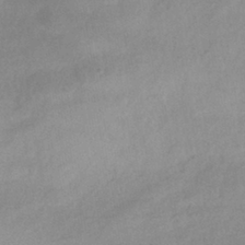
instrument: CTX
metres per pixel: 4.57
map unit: HNhu
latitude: -40.9164
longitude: 94.9352
